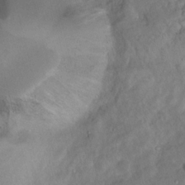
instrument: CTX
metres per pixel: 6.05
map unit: Nhu
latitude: 14.3468
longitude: -29.2159
